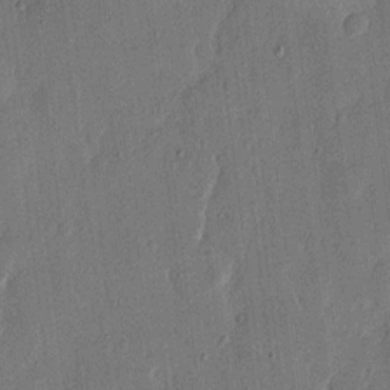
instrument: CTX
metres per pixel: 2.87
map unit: eHh
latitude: 13.9528
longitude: -68.8380
